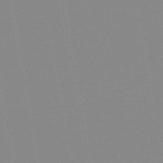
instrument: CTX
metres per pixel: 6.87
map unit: HNb
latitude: -45.6155
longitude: -44.5734
